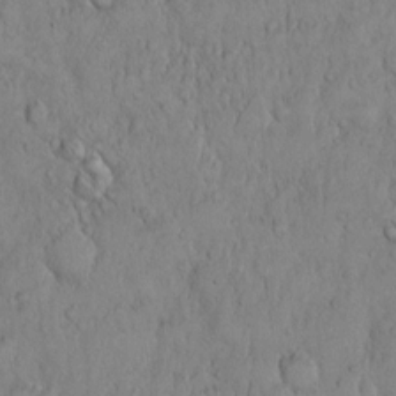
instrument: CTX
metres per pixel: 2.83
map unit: Hto
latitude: 11.7828
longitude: -57.6127
